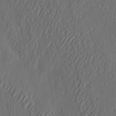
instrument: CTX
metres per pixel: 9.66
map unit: eHh
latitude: 4.5357
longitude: -77.7827
